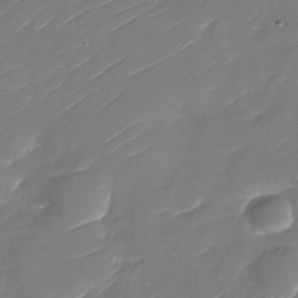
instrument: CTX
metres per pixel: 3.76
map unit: Nhu
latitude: -30.2550
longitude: -72.5924
